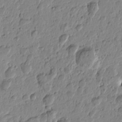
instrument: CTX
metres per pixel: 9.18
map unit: Htu
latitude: -1.0109
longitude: -177.4993
